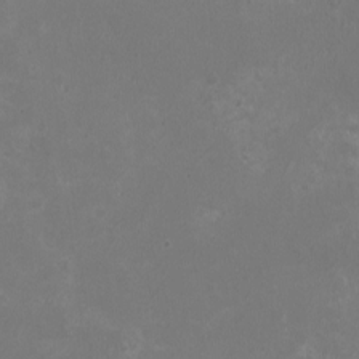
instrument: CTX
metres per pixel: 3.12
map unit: HNhu
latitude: 0.6868
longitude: -1.9528
